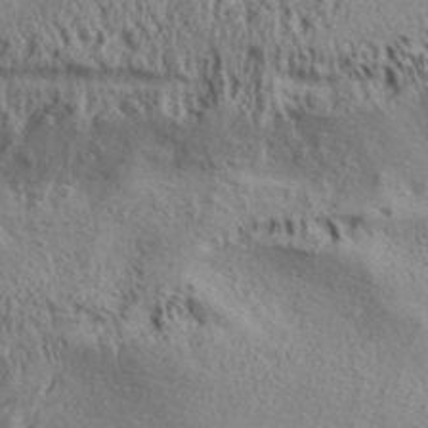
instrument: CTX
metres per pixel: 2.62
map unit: Aa
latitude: 31.4805
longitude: -135.0269
